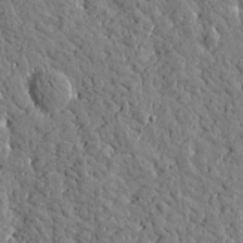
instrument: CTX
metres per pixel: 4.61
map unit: Htu
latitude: -0.1417
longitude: -178.8002
